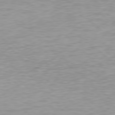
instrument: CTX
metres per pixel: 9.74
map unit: Hpe
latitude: 77.6694
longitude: -173.5749
